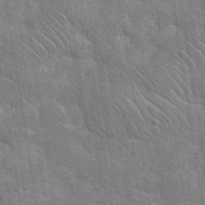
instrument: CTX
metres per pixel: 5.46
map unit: eHh
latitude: 36.2145
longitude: -65.6316
